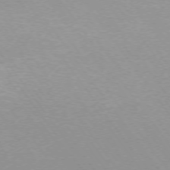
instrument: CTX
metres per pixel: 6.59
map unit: Ap
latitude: -74.9164
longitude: -75.4238
